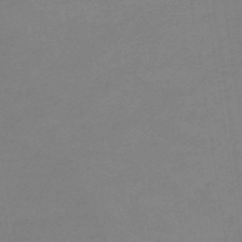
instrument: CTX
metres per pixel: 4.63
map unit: eHb
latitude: -44.8975
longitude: 86.1984
